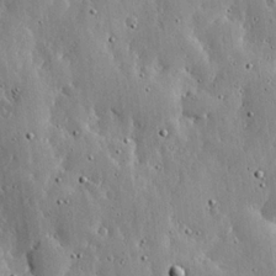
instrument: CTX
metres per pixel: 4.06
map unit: lHvf
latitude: 20.1956
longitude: -115.1214
